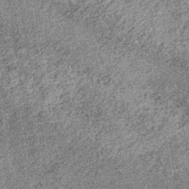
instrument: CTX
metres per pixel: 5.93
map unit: lHb
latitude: -36.1983
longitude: 67.5777
